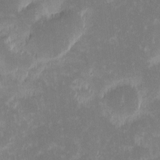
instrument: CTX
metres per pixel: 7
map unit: eHh
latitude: -1.7100
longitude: -84.7813
